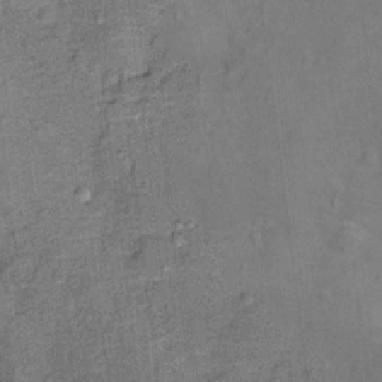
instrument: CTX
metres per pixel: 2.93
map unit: Ht
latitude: 10.8191
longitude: -39.6883
